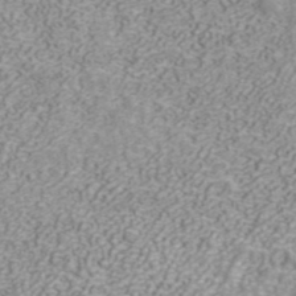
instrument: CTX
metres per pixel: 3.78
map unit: ANa
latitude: 41.7260
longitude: 31.0108
